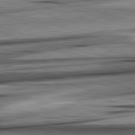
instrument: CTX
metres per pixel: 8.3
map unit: lApd
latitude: 82.7057
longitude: 160.4251
